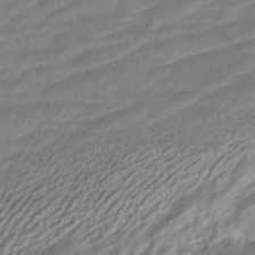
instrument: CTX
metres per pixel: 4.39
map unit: HNhu
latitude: -41.8800
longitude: 102.7463
